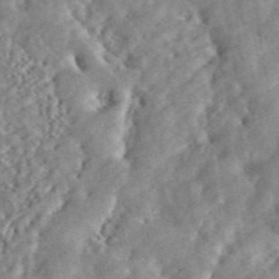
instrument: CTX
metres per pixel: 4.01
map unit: ANa
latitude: 46.0255
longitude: 50.6518
